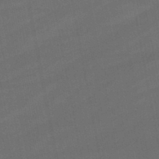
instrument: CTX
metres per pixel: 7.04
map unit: lHb
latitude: -46.6140
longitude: 71.8422
